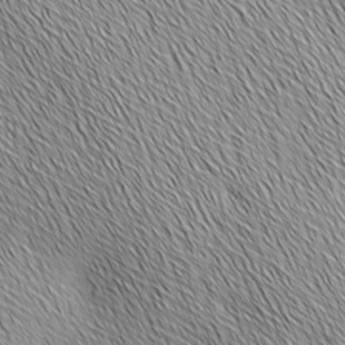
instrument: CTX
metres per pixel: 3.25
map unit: Ave
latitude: 2.1200
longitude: -114.3845
